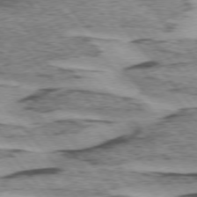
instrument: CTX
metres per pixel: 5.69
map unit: lApd
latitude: 75.0647
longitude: -77.6316
